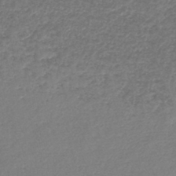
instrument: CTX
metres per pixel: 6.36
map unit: lHb
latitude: -44.3684
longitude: 59.0297
